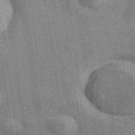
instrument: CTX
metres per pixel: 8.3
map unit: eAb
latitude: 40.2900
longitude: 107.3888
